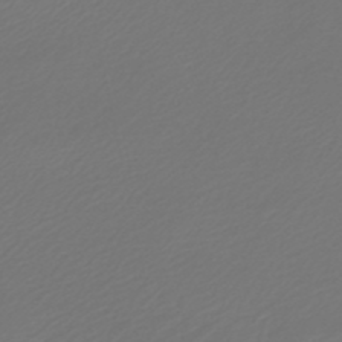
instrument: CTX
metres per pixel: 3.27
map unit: lHb
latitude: -46.9352
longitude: 59.8422
